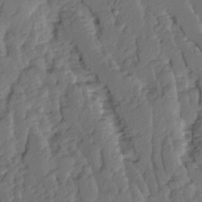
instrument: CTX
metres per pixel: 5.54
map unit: Ave
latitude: 14.6491
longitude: -136.2712
